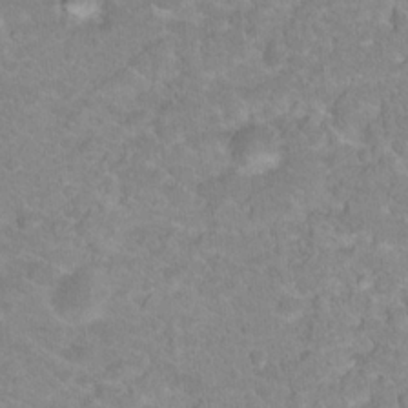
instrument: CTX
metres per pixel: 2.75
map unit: Hto
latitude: 18.5168
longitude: -37.6883
